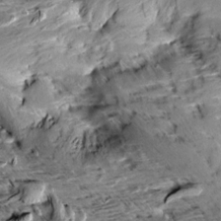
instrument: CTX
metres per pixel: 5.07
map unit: Aa
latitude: 10.9325
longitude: -142.6869
